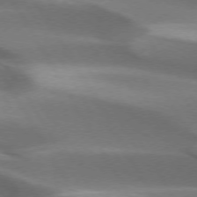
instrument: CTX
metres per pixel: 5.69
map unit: lApd
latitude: 73.3104
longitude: -52.6113
